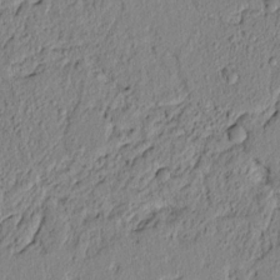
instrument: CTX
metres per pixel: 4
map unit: lAvf
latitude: 6.6490
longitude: 165.5022
